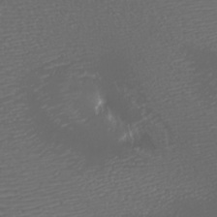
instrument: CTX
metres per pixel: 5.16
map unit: Nhu
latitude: -7.7477
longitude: -91.6316
